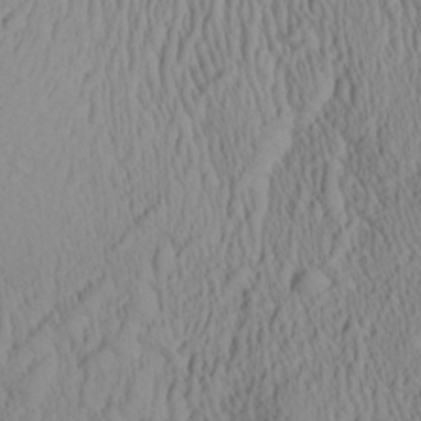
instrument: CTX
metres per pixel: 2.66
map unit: Aa
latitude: 27.1781
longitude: -136.9703
